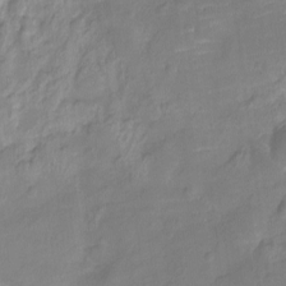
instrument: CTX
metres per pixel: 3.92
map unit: Ht
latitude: -12.0472
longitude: -24.2711
